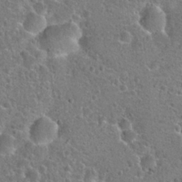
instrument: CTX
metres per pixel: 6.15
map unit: Hto
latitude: 22.3845
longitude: -47.6883
